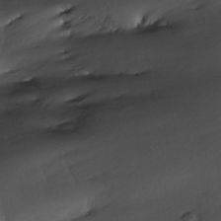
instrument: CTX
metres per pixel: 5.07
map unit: Nhe
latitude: -31.9745
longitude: -116.6491
